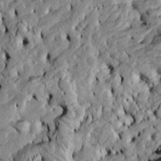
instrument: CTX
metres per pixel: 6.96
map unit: Htu
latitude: -5.6910
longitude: 157.3887
